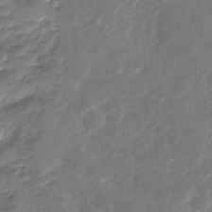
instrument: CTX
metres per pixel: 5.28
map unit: Nhu
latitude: -23.6155
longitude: -56.8380
